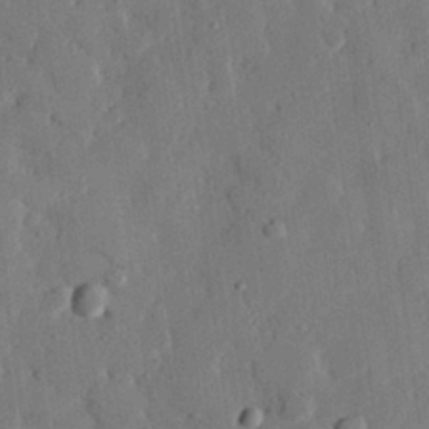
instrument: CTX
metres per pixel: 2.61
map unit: eHh
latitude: 27.4804
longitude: -77.9717
